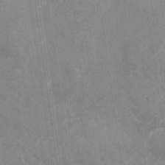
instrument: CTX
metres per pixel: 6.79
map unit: Nhu
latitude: -27.9556
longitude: -74.8947
